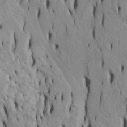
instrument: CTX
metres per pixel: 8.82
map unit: Htu
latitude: -5.3698
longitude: 152.4629
